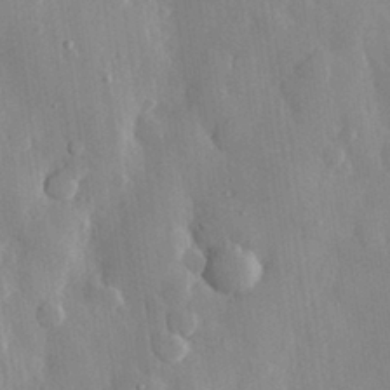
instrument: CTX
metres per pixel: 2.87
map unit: eHh
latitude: 29.4804
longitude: -79.4994
